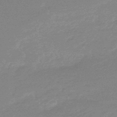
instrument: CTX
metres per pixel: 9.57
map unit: lHb
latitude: -48.5763
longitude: 81.7478
